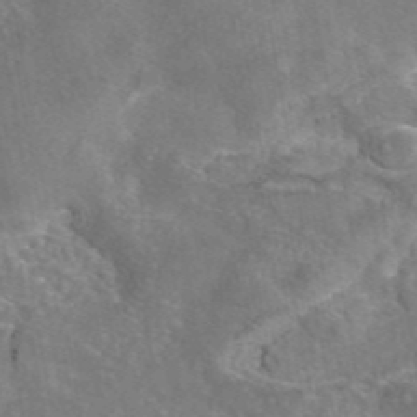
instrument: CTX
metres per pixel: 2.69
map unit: eAb
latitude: 45.0836
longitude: 107.1054
